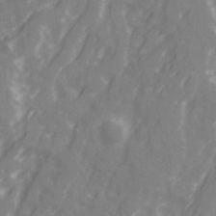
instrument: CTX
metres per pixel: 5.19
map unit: Ave
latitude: 20.8569
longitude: -132.0255
